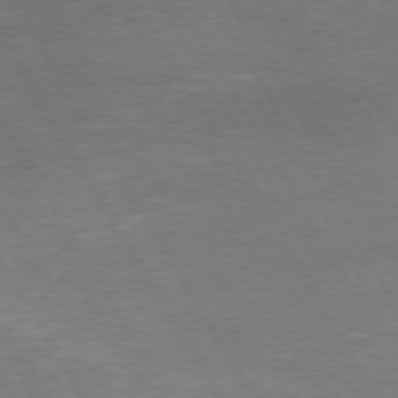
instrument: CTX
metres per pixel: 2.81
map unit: Hpe
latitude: 74.3845
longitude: -141.7071
